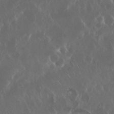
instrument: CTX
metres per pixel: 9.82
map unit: Nhu
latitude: 29.7449
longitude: -59.8772
